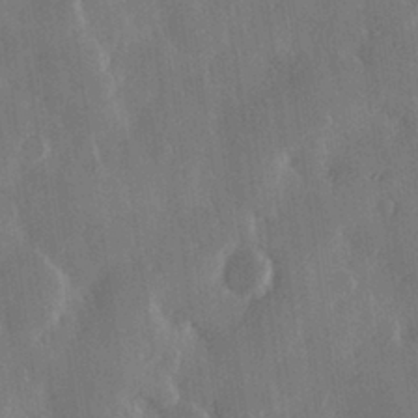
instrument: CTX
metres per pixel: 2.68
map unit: Hve
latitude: 28.2900
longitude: 149.3888
